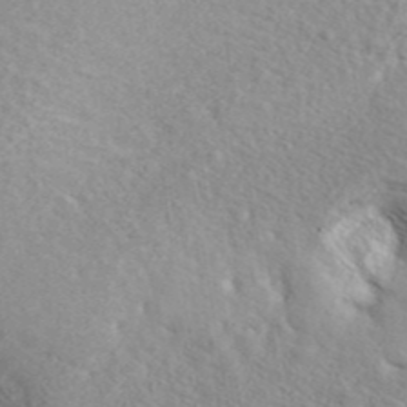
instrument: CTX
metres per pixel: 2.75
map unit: ANa
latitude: 41.6315
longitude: 18.1039
